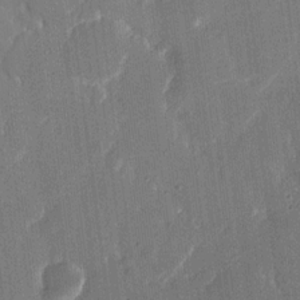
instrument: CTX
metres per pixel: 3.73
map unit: eHh
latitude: 14.6113
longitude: -70.5923
